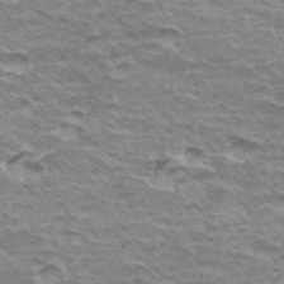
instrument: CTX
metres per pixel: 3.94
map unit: Hto
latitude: 35.9150
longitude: -42.7624
